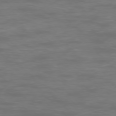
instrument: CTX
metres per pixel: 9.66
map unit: Ap
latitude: -76.5196
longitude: -82.1388
